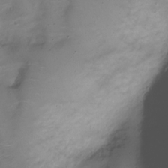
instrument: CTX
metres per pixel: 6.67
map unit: Nve
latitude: -21.1431
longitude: 104.3873
